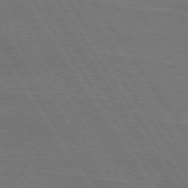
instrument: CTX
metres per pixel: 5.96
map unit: lApd
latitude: 74.6302
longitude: -56.2333
